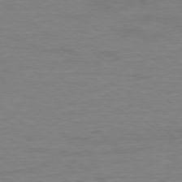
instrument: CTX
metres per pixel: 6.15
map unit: Ap
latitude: -78.7274
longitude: -89.3860
